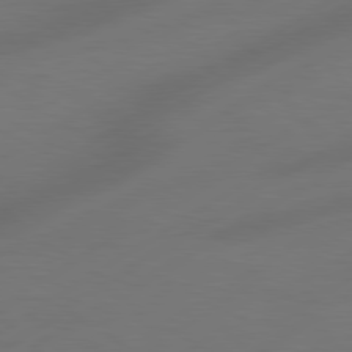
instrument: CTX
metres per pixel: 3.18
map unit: Hpe
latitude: 78.6491
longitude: -127.9528
